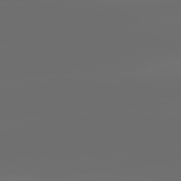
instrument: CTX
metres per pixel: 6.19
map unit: lApd
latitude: 82.2711
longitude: -152.0633
